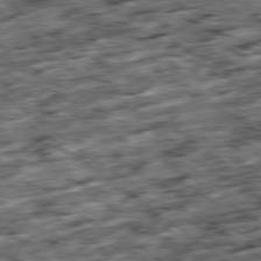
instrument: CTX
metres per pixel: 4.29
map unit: Ap
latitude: -79.5399
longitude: -47.8962
